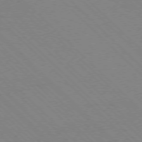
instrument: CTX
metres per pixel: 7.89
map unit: Ap
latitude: -77.3321
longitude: -66.4412
